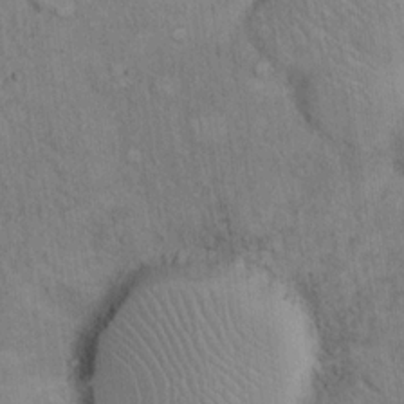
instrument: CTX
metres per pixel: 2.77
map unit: eHh
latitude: 16.5735
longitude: -63.1026
